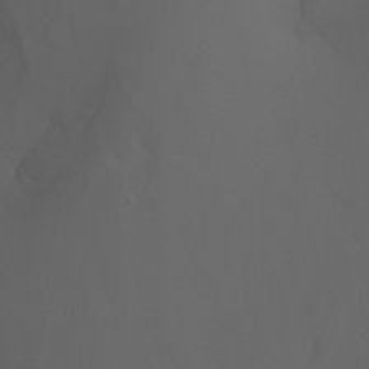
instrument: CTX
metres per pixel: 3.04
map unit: Nhu
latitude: -7.5399
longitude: -85.2726
